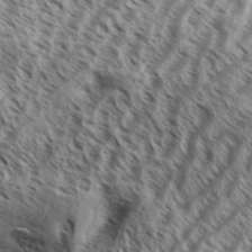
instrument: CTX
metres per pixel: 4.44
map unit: Aa
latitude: 33.6883
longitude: -138.3656
